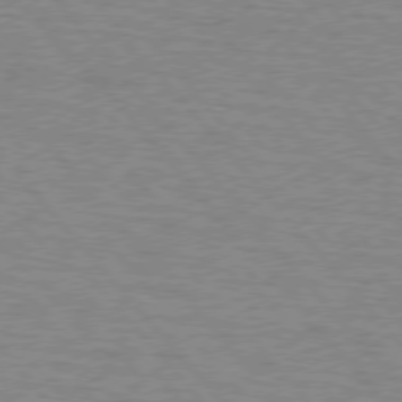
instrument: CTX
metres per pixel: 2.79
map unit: lApd
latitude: 75.8772
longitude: -75.2726
